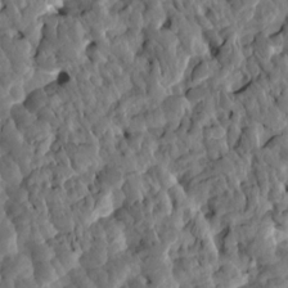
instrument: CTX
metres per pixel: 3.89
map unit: eHh
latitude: -0.9542
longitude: 14.6897
